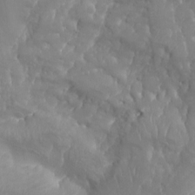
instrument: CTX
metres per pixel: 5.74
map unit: Aa
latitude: -8.0283
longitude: -78.1578
